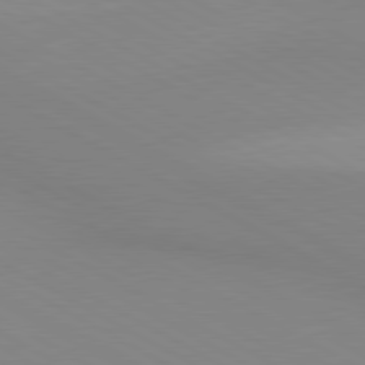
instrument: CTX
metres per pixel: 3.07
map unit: lApd
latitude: 80.4601
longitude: 139.4644
